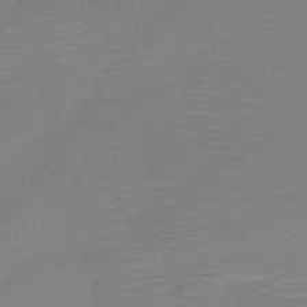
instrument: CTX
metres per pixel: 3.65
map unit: HNb
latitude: -50.3117
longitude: -42.0633
